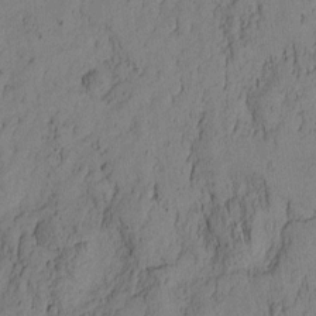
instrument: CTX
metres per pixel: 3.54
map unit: Nhu
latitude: -4.7085
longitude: -151.5182
